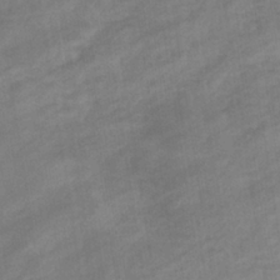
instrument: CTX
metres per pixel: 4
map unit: eHb
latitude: -37.7666
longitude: 81.4266
